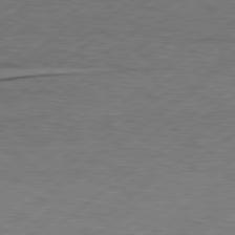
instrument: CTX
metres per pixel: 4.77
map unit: Hpe
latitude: 78.9325
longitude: -120.6680
